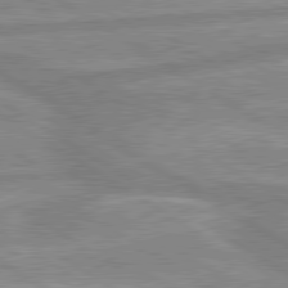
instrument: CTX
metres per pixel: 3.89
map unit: lApd
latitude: 80.0633
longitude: -170.1767
